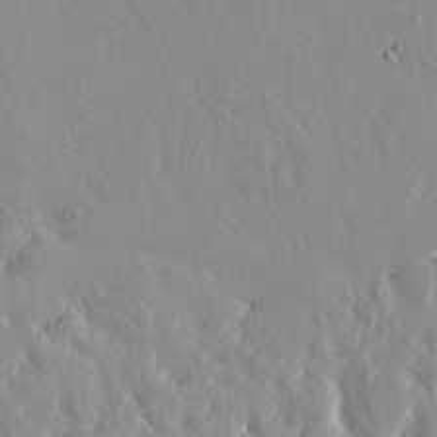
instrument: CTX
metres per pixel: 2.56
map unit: HNhu
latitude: 4.1578
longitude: 13.7667
